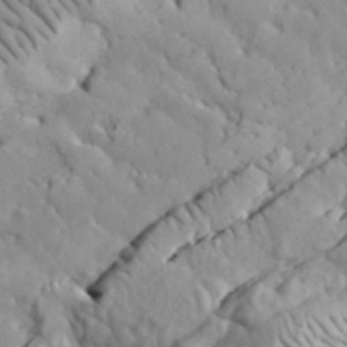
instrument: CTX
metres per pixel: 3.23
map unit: lHvf
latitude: 34.7813
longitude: -86.6868
